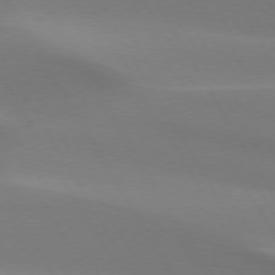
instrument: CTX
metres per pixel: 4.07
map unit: lApd
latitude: 73.6316
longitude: -49.2726
